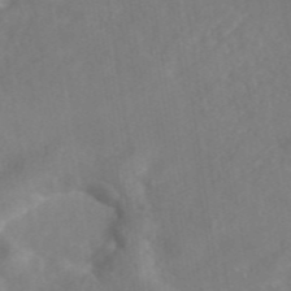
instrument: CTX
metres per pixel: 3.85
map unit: eAb
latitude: 45.8394
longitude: 127.2564
